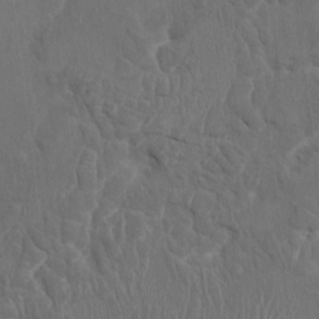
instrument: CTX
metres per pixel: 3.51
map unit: HNhu
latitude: 3.8772
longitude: -6.8569
